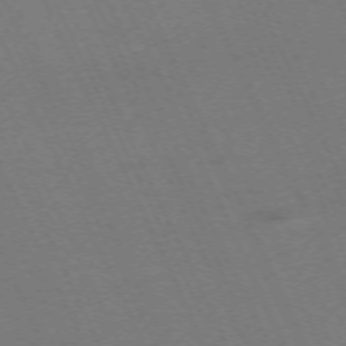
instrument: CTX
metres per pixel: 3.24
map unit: Hpe
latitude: -71.7478
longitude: 12.6708
